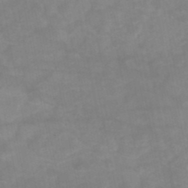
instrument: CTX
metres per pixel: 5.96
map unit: HNb
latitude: -48.4629
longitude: -38.9325
